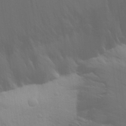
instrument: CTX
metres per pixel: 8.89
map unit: Aa
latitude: 28.4979
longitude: -144.3467
